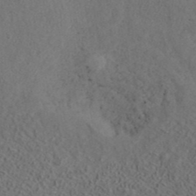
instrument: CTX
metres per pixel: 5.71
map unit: ANa
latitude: 39.3104
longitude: 21.7477
